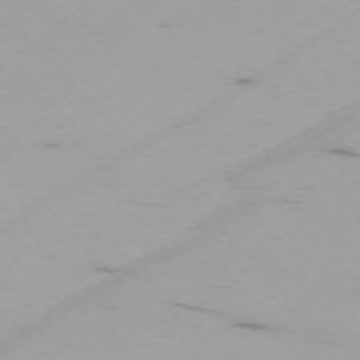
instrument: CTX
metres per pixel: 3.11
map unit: Ap
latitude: -75.4077
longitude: -68.8569
